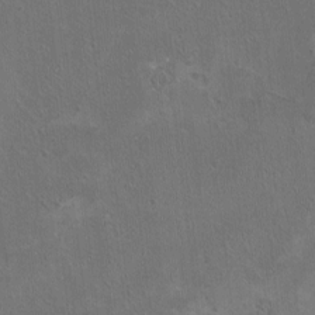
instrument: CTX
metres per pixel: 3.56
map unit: HNhu
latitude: 4.4790
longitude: 4.8597
